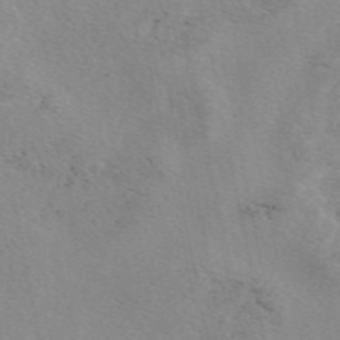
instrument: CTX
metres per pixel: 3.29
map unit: eAb
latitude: 49.4615
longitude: 106.9731
